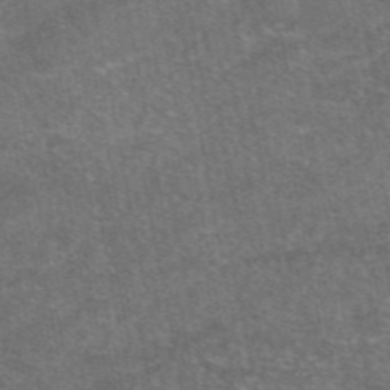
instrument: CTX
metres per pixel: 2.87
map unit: eAb
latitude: 48.0633
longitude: 113.0109
